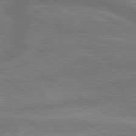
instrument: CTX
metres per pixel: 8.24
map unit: lApd
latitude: 79.7261
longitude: -172.2144
